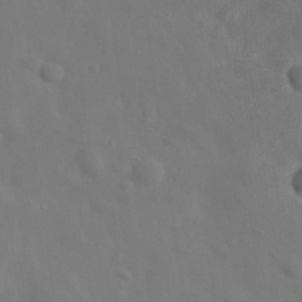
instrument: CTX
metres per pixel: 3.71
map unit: eHh
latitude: 29.8016
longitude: -72.8380
